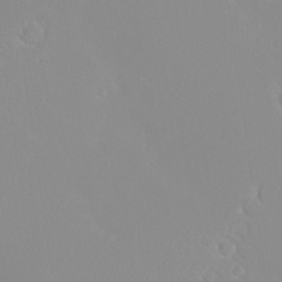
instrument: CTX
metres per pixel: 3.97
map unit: eHh
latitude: -8.5574
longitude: -70.0255
